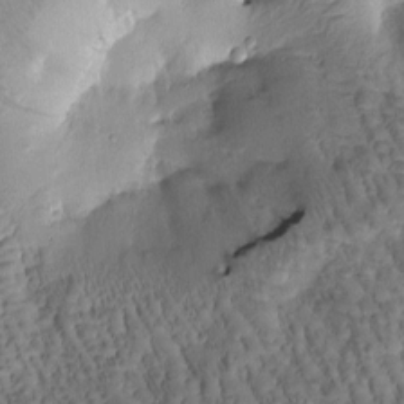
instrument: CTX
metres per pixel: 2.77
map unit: Htu
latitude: -0.7086
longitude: 170.9920
